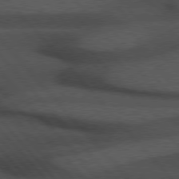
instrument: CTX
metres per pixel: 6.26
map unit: Hpe
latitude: 76.6301
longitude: -157.4615
